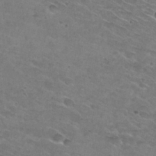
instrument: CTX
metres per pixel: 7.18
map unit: Hto
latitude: 29.6883
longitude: -46.4790
